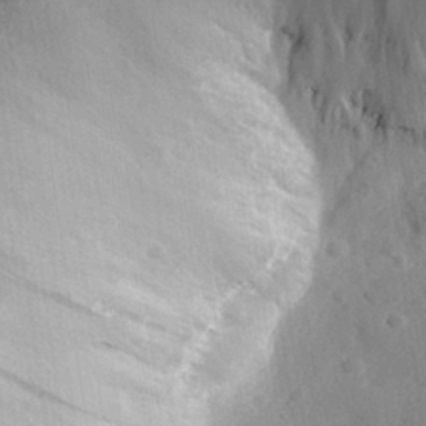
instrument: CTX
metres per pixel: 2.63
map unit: eHh
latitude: 28.4601
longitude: -77.9339
